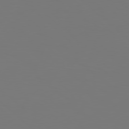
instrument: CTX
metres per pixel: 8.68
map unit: Hpe
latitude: 78.4601
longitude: -162.3468
